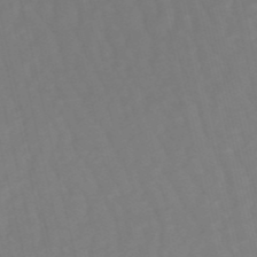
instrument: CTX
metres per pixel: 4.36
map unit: eHb
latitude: -49.9745
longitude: 76.5952
